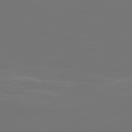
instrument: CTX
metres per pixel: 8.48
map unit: Ap
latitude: -77.7667
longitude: -62.3279
